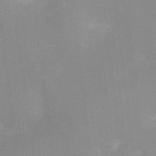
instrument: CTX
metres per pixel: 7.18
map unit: Ht
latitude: -0.9731
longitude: -20.2523
